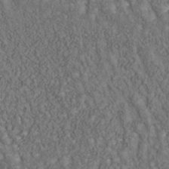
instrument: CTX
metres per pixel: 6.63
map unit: Nhu
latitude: -39.4266
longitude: -84.2523
